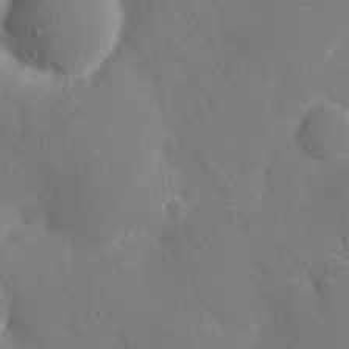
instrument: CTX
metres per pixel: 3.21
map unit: eHh
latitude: 5.3104
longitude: -68.1578
